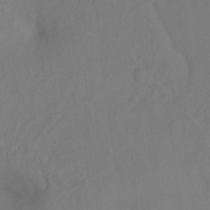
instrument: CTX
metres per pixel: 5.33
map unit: Ht
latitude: -3.7855
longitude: -27.7450
